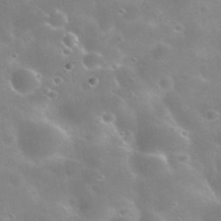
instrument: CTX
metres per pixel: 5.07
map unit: Nhu
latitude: 30.9325
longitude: -55.6127
